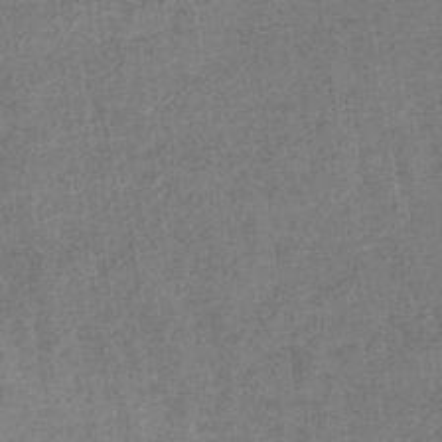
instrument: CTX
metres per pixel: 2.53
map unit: eHb
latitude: -35.1431
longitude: 78.2928
